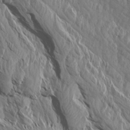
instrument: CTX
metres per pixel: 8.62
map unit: Aa
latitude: 14.5924
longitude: -142.7435
